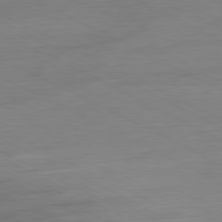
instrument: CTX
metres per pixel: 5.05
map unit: Ap
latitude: -80.8408
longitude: -77.3670
